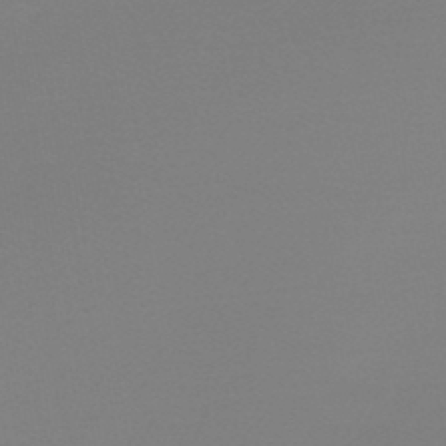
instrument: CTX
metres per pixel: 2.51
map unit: lHb
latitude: -44.7463
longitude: 63.6533
